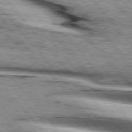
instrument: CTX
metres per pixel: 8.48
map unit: lApd
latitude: 75.7639
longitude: -82.3656
